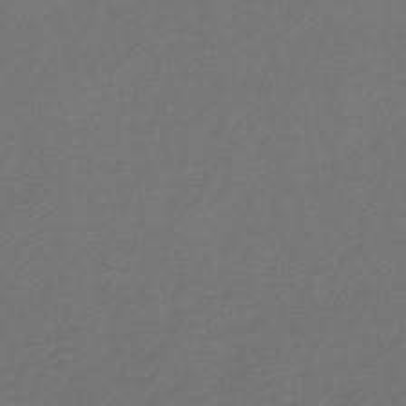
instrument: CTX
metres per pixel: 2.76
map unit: lHb
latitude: -42.5195
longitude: 62.1039
